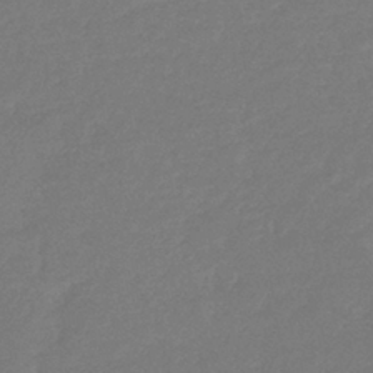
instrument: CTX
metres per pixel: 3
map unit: eHb
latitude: -36.8408
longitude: 78.8975
